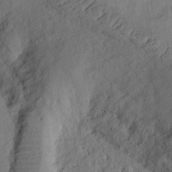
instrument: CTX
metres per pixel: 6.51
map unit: Ht
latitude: 7.8205
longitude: -76.0633
